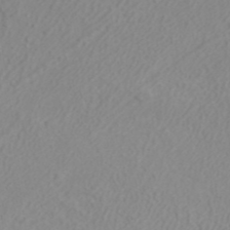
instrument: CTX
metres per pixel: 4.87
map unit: ANa
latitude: 40.3845
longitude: 22.4629
